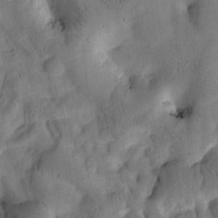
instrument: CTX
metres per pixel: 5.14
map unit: Htu
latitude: -1.5588
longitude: 170.6141
